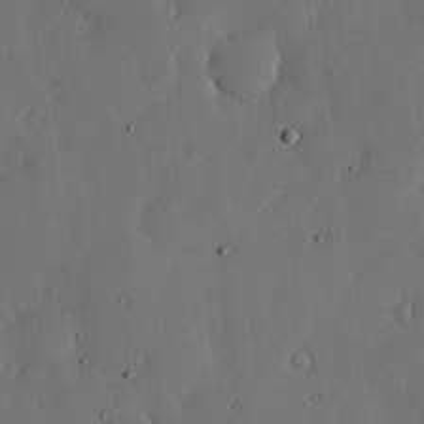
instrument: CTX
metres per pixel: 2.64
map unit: lHvf
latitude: 17.7072
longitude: -114.4412
